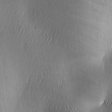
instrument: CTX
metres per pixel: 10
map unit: lAa
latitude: -5.4643
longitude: -121.2159
